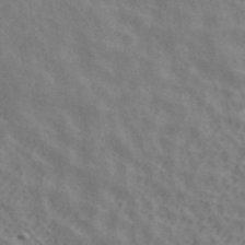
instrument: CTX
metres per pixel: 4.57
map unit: ANa
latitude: 42.5168
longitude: 50.0849
